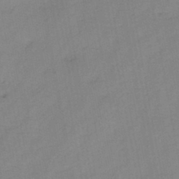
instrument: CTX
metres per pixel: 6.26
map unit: HNb
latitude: -45.4643
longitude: -38.4412
